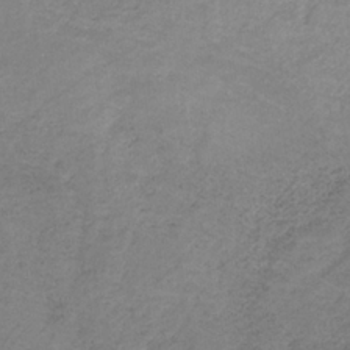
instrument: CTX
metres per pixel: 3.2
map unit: HNb
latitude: -32.3873
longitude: 60.0472
